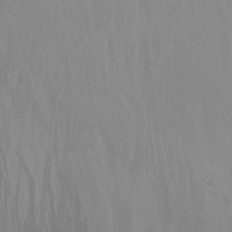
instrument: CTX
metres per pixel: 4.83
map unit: Nhu
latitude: -14.2740
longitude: -55.1781
